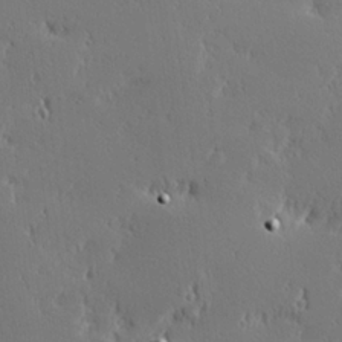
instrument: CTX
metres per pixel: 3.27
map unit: Hve
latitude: 25.8394
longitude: -92.4601
